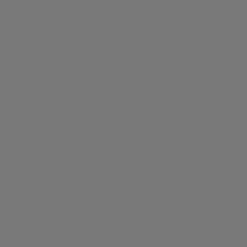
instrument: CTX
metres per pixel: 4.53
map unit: Hpe
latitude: 78.6869
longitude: 176.8408
